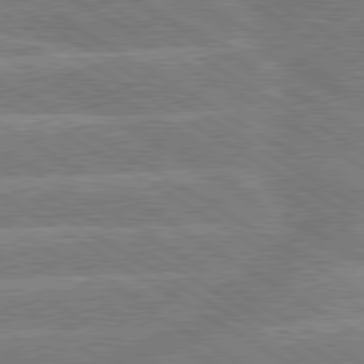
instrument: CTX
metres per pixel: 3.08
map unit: lApd
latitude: 79.7639
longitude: -133.5938
